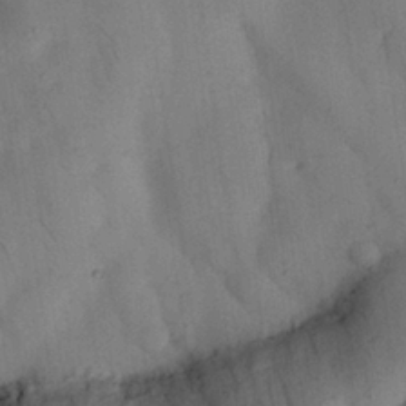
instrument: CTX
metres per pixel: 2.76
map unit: Nhu
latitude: 26.8380
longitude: -71.7449
